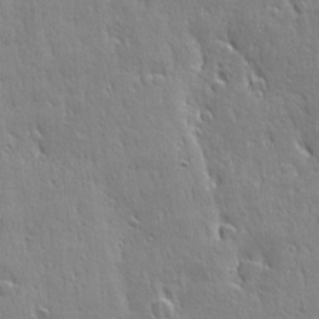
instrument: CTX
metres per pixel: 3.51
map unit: Ave
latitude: 22.3845
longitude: -135.8961
